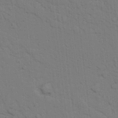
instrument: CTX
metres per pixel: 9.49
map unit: lAvf
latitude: 25.7827
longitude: -111.8395
